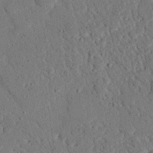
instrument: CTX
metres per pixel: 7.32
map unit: eHh
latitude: 25.6693
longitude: -80.5546
